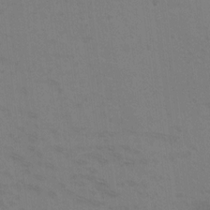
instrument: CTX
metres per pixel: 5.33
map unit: Hto
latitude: 11.1214
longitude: -35.8394
